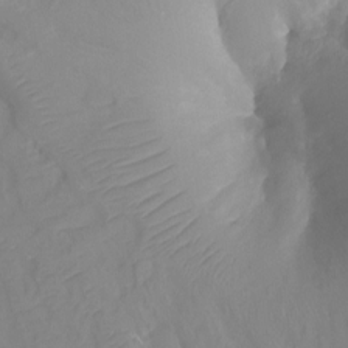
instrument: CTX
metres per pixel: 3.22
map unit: Ht
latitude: -4.4062
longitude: -26.6680
